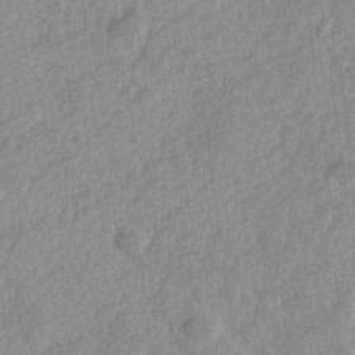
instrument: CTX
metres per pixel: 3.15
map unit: Hve
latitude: 24.8191
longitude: 144.2362
